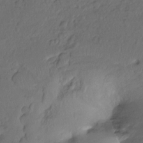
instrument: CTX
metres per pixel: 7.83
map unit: Hto
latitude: -7.8611
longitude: -46.6491
